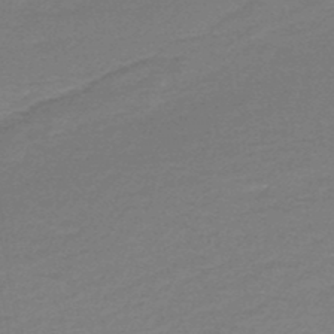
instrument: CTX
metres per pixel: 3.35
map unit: HNb
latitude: -48.1417
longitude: 55.7478
